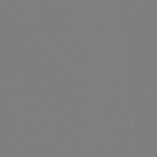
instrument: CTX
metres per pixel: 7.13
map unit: lHb
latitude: -46.0850
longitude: 72.1417
